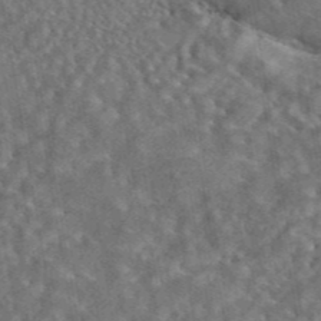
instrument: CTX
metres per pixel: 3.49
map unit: eAb
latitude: 44.2522
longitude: 110.9730
